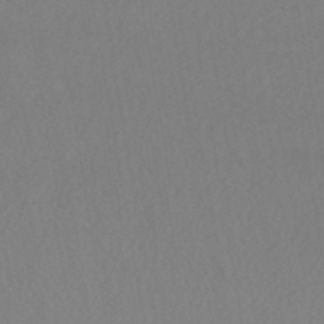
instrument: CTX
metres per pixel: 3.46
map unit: HNhu
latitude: -43.8422
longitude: 94.7085
